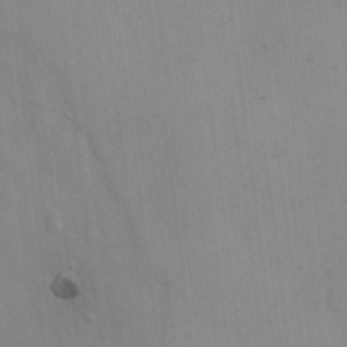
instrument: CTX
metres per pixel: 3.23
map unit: Hto
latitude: 12.4034
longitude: -61.1025
